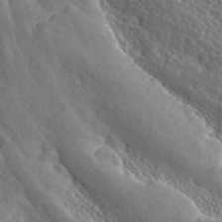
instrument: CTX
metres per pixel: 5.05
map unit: ANa
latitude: 46.5168
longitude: 49.4266
